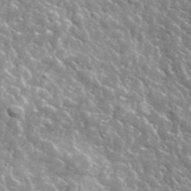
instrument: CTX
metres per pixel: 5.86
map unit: lHvf
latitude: 36.7435
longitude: -88.5168
